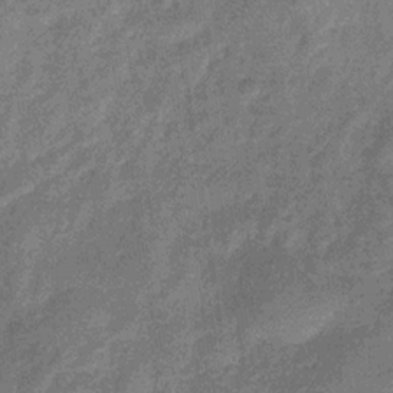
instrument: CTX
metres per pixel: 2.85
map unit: eHb
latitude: -31.7099
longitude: 74.5007
